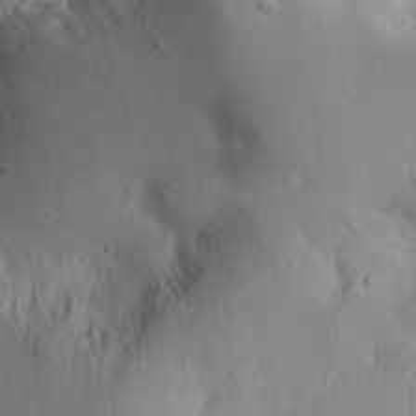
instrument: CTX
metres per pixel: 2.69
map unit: Aa
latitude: 29.5938
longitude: -133.5560
